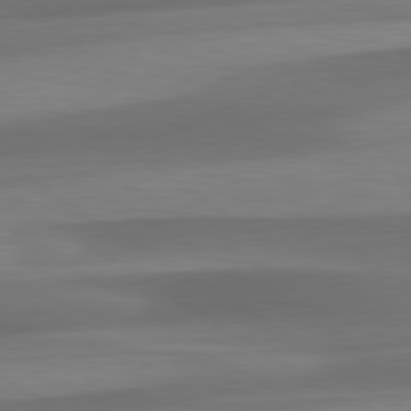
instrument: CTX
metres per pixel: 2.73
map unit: lApd
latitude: 79.7072
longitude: -87.4237
